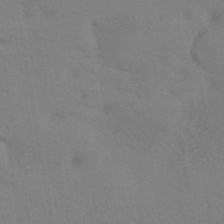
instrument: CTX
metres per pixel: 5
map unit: ANa
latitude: 41.5749
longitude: 51.0297
